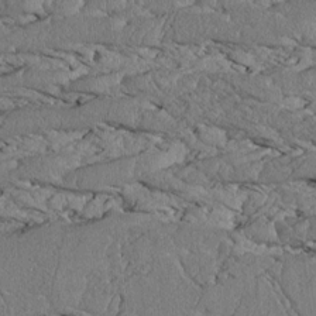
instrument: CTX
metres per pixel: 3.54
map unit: Htu
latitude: 3.9150
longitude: 150.5385
